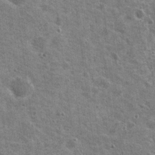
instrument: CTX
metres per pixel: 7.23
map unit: Nhu
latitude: 19.5938
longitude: -30.4601
